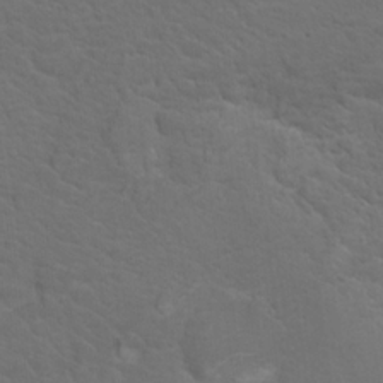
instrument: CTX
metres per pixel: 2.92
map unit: Nhu
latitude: 17.8583
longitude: -33.4993
